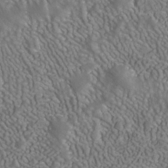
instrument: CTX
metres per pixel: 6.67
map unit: Nhe
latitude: -40.7085
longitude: -99.1403
